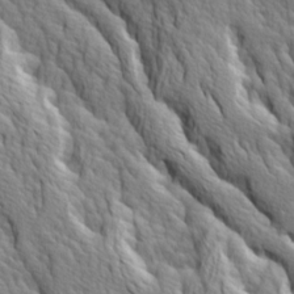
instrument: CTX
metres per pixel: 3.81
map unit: Ave
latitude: 14.2712
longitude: -133.0458
